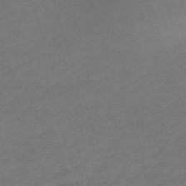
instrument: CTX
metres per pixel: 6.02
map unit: eHh
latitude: -63.1053
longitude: 53.5021
